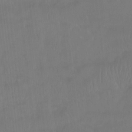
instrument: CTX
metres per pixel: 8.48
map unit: Htu
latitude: -14.6519
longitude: -46.1578
